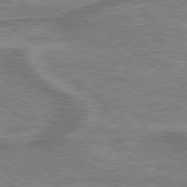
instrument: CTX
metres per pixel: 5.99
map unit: lApd
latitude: 79.4805
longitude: 175.6532
